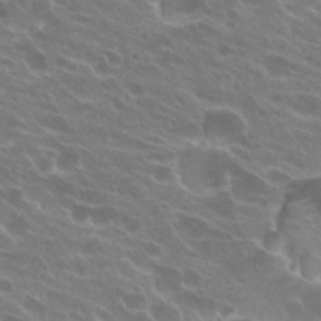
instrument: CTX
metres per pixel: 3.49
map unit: Hto
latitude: 24.2900
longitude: -38.5735
